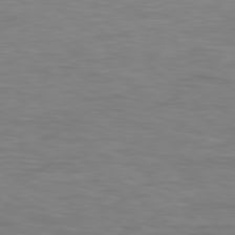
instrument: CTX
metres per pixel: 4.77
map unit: Hpe
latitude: 79.1403
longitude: -128.3467
